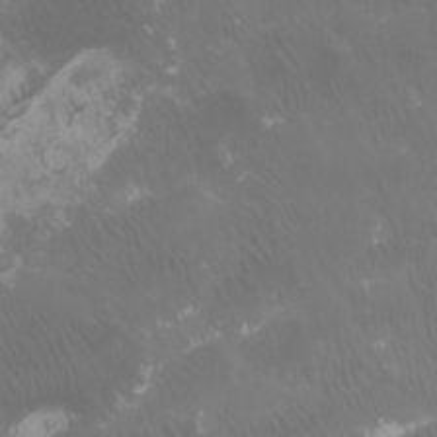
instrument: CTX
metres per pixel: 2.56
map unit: Htu
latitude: -6.0283
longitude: -72.1767
